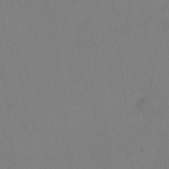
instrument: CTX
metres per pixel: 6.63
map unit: Hto
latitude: -12.4440
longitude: -40.0822
